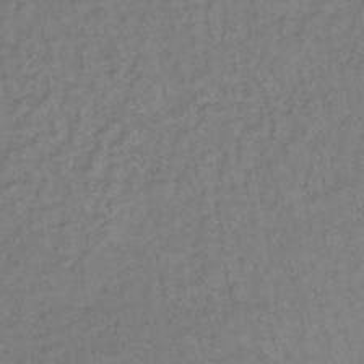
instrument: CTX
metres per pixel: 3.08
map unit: lHb
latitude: -35.2565
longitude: 65.1054
